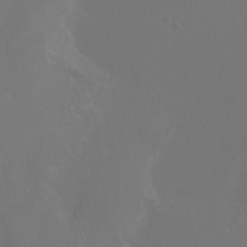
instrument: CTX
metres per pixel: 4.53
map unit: Htu
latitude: -13.2943
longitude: -48.3278
